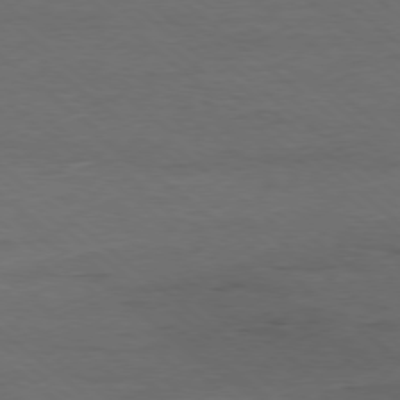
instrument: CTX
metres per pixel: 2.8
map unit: Ap
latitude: -78.2928
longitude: -92.8002
